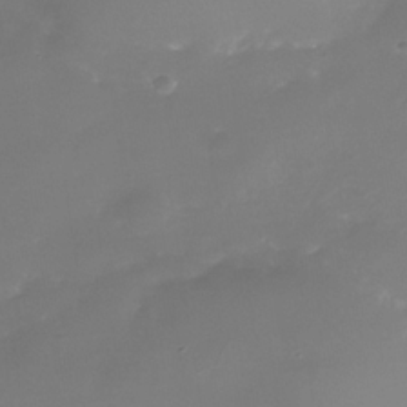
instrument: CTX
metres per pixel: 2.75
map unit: Nhe
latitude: -35.7289
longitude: -87.5371
